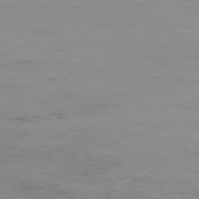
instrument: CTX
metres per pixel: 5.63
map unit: Hpe
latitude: -78.5573
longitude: 13.5021
